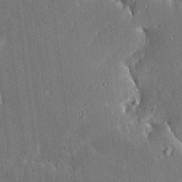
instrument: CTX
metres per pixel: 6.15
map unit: Ave
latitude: 17.8394
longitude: -139.8772
